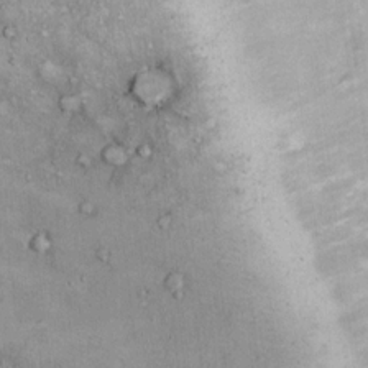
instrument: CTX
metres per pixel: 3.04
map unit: Hto
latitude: 12.6302
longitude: -58.2523
